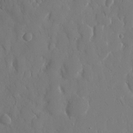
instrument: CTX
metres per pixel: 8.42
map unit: eHh
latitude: 14.1767
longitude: -71.6316
